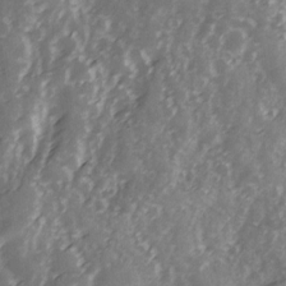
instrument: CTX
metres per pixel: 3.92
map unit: Ave
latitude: 12.9892
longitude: -103.3670
